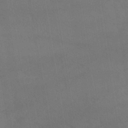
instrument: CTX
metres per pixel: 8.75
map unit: lHb
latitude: -40.7841
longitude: 66.3117
